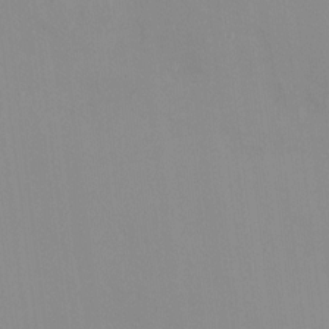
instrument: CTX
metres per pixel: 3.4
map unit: HNhu
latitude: 6.5168
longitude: 2.1227
